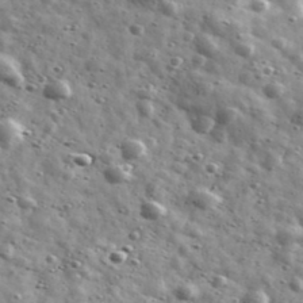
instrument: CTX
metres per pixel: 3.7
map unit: Ave
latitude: 41.5560
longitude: -107.1403
